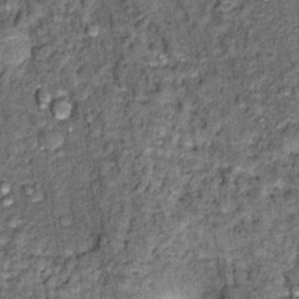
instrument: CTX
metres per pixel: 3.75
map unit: Hto
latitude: 14.1200
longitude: -34.6301
